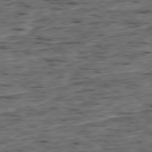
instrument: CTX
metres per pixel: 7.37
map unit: Ap
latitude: -79.1242
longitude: -89.9717
